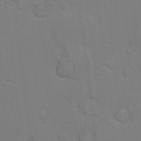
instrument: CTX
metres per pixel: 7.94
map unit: Nhu
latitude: 17.5371
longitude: -29.8394
